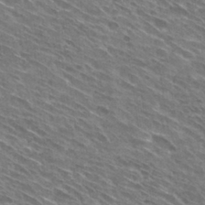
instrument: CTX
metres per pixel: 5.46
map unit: Hto
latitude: 29.4993
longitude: -44.5168
